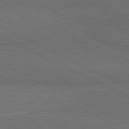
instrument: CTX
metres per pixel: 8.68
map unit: lApd
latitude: 81.2537
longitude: 149.0865
